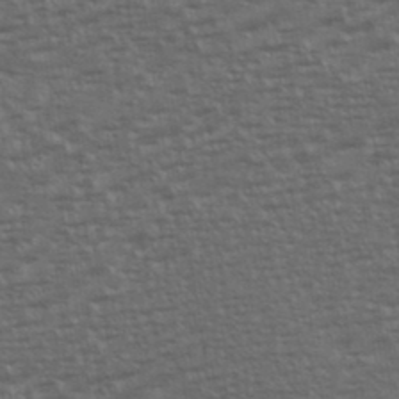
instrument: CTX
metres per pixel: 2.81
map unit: eHh
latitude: 35.9339
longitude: -133.4993
